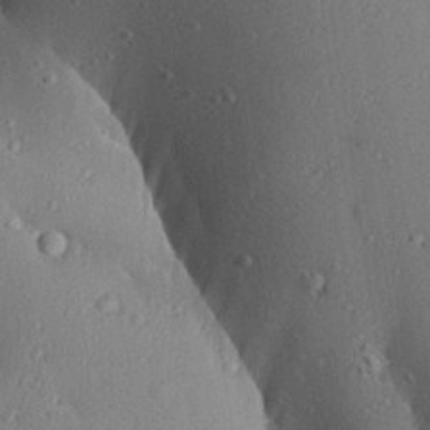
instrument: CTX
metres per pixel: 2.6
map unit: Aa
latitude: 28.5357
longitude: -131.1404
